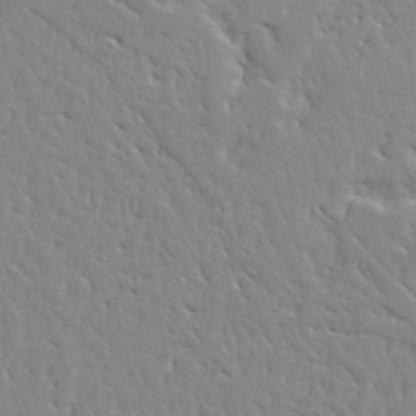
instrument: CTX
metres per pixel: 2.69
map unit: Ave
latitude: 12.9325
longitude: -137.4427
